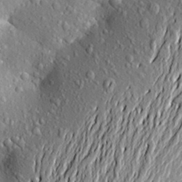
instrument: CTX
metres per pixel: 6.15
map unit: Aa
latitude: 20.6491
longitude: -150.1200
